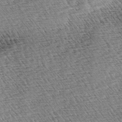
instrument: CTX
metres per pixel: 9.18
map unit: lAa
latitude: -3.3698
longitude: -122.5924
